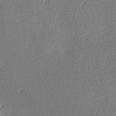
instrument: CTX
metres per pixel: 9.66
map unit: lAa
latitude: -9.5021
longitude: -127.8017
